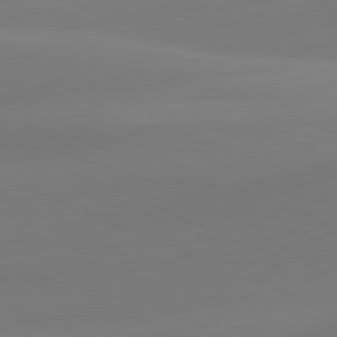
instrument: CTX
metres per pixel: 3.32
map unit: lApd
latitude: 81.2915
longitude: -161.8394
